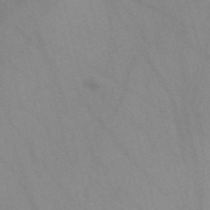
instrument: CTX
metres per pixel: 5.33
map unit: Nve
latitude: -57.7100
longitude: 63.8611
